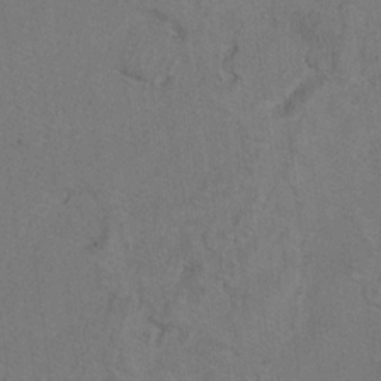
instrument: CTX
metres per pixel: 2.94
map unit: Ht
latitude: 10.1200
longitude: -32.2523
